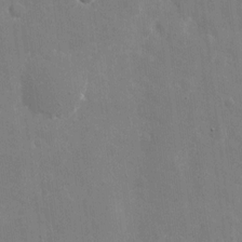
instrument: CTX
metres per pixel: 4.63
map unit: eHh
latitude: 10.3090
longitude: -70.3845
